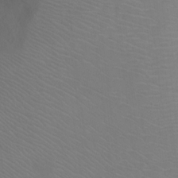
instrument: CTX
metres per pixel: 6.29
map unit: Ht
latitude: 0.2333
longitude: -35.6505
